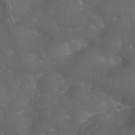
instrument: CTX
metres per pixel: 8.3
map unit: Nhu
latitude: 28.7624
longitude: -66.0822
